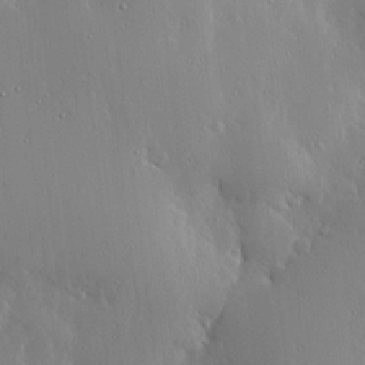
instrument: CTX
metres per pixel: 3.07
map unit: lHvf
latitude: 18.4601
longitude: -117.3482
